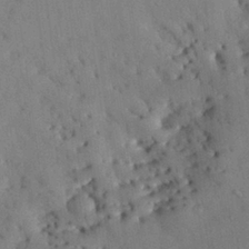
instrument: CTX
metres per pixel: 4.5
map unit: Nhu
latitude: 27.2726
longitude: -71.9150
